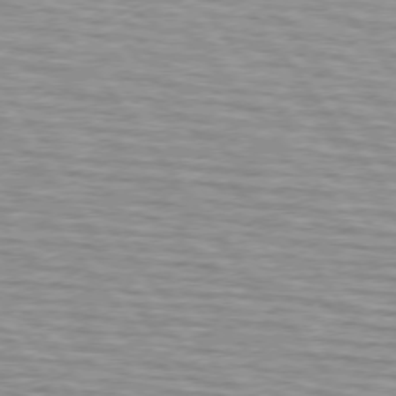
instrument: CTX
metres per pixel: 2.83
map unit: lApd
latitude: 74.7057
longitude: -75.6883
